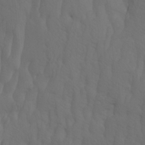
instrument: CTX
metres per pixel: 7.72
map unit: Htu
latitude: -3.8233
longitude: -73.5183
